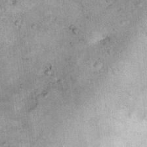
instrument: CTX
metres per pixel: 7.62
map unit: Ht
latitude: 11.2726
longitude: -37.5371
